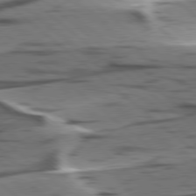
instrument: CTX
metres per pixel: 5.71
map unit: lApd
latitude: 78.5357
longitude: -49.9717
